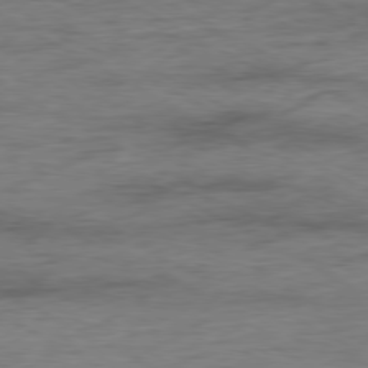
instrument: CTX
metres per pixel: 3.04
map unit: Ap
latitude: -79.8044
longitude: -83.2159
